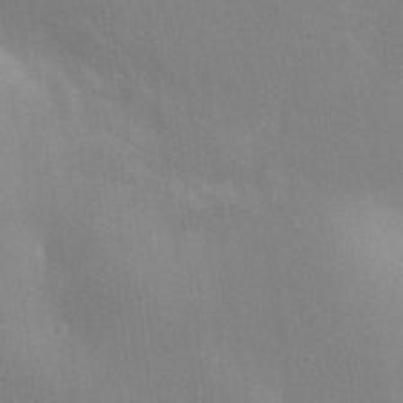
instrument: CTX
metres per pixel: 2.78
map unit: HNhu
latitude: 8.3278
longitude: -4.1389
